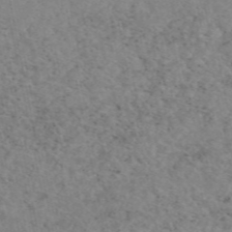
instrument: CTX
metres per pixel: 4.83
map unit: eAb
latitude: 47.9717
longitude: 115.9178
